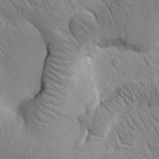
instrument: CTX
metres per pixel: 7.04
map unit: Htu
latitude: 0.9513
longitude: 174.9352
